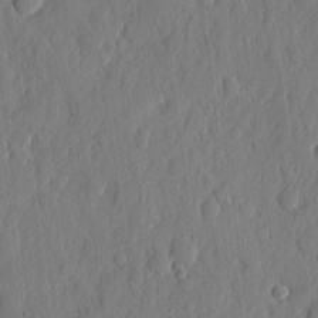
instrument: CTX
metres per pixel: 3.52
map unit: eHh
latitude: 6.8191
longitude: -73.7639
